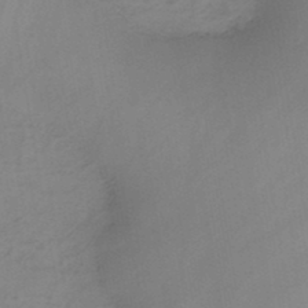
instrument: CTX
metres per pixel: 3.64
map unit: HNb
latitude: -46.1039
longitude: -39.0269
